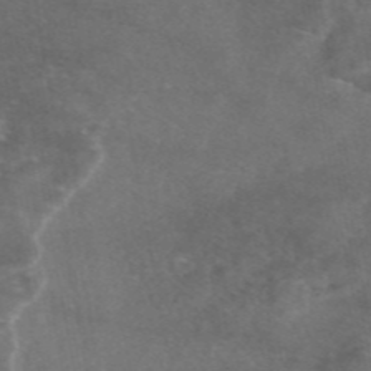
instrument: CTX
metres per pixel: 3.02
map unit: eAb
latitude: 46.7247
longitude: 117.5588
